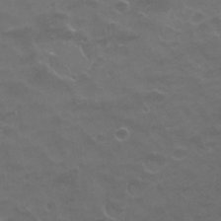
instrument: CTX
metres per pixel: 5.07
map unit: Nhu
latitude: 26.4601
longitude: -53.2348
